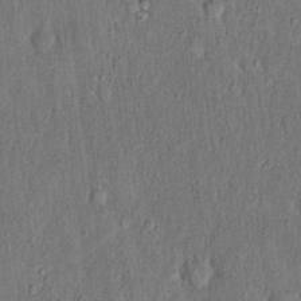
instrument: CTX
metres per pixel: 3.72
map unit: Hto
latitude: 18.2522
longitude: -61.3859
